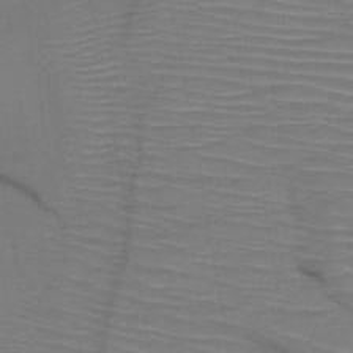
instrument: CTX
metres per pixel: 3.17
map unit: HNb
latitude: -49.1998
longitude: -44.6679
